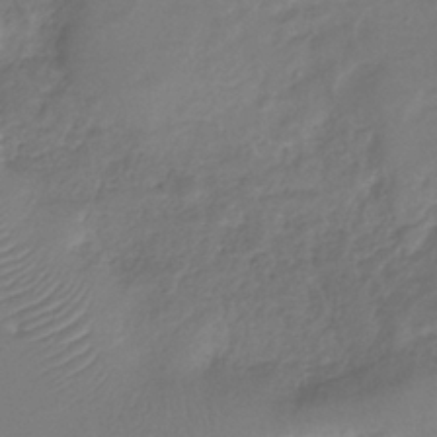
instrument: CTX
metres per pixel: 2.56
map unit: eHh
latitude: -39.3888
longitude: -26.4223
